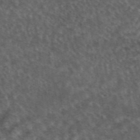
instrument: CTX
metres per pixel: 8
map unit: eAb
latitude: 44.9702
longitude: 116.3306
